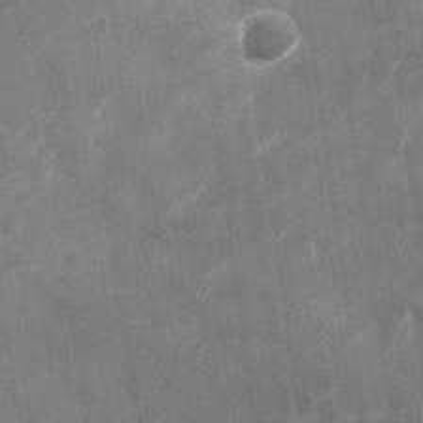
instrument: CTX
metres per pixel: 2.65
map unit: Nhu
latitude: -28.5007
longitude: -75.1025
